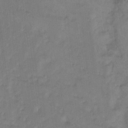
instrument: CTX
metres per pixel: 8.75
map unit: Hto
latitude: 7.5182
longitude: -61.3104
